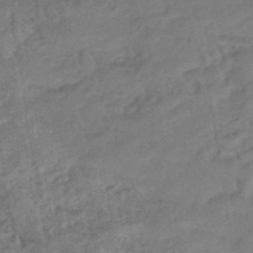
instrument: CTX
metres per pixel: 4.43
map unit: eHb
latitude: -43.8800
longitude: 84.8785
